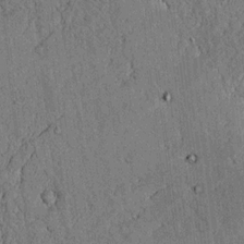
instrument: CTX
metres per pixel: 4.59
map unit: lAvf
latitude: 4.6301
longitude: 169.5399
